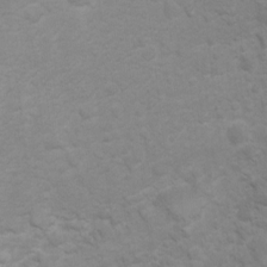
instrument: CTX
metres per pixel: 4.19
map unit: Ht
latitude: 2.8947
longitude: -27.1214
